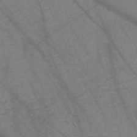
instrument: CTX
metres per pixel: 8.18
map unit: Nve
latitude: -58.8407
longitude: 64.5574
